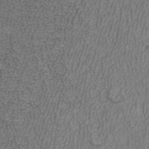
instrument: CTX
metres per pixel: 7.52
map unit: ANa
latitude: 38.6112
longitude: 23.2565
